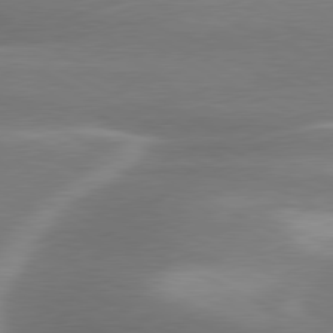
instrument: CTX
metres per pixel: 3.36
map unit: lApd
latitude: 79.9717
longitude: -116.2712
